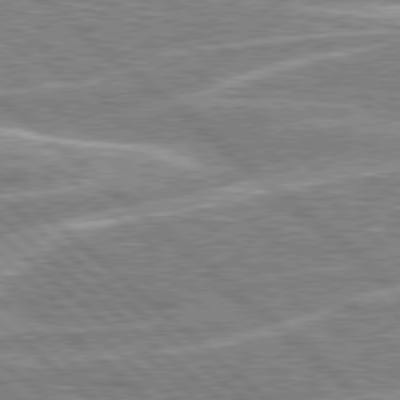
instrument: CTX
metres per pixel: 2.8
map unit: Hpe
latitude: 78.4601
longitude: -157.2159
